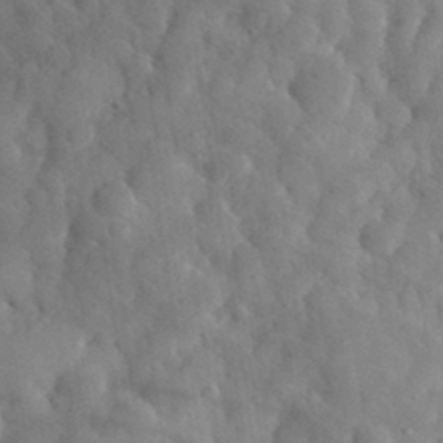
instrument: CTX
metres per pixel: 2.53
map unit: eHh
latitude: 31.2348
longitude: -72.5357
